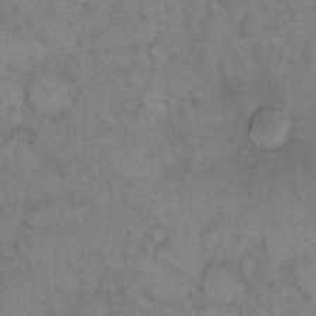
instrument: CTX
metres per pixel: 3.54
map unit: eHh
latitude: 13.8206
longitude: -63.8962
